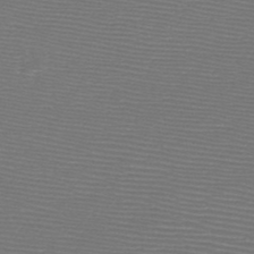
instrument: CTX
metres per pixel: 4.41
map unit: HNb
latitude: -48.2740
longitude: -41.9150
